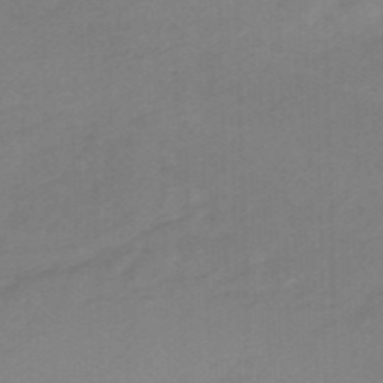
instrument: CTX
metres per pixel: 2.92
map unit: HNhu
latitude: -47.2943
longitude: 89.3698
